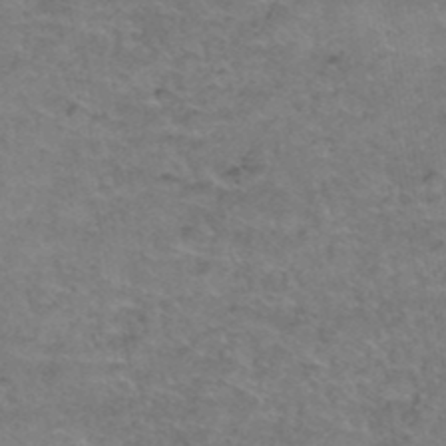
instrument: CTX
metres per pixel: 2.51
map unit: Hto
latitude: 38.9325
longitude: -42.7813
